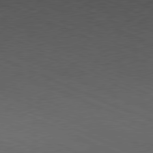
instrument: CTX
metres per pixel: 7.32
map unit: Ap
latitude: -81.6344
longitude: -83.2348
